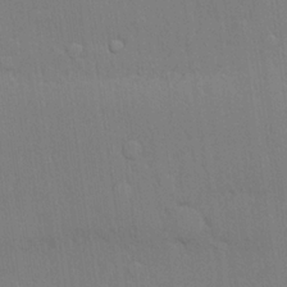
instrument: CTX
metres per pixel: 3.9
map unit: lHvf
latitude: 21.1214
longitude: 142.5195
